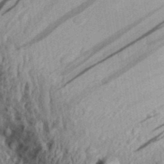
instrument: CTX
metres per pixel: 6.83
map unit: Aa
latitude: 31.0459
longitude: -134.6112
